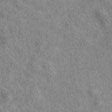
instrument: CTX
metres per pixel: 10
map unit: eAb
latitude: 39.2159
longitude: 112.1795
